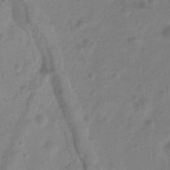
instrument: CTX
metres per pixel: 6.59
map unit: Htu
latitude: 2.2711
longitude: -21.4238
